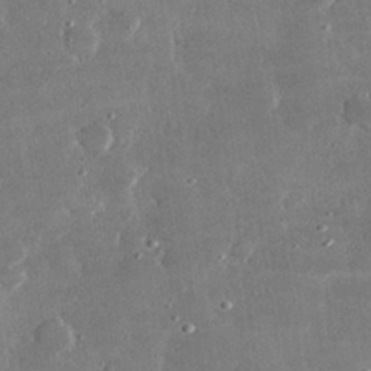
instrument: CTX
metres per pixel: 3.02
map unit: lHvf
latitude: 31.1781
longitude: -91.2159
